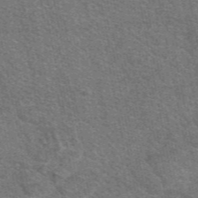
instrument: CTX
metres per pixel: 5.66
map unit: eAb
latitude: 48.6113
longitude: 114.2928
